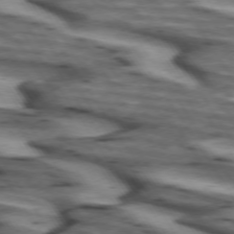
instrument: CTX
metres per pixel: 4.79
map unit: lApd
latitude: 73.1970
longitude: -57.5560
